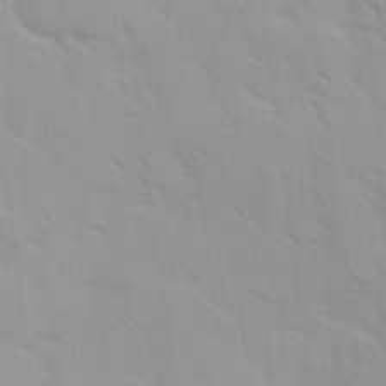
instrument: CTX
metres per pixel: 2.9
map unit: Ave
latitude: 9.8017
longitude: -103.1781
